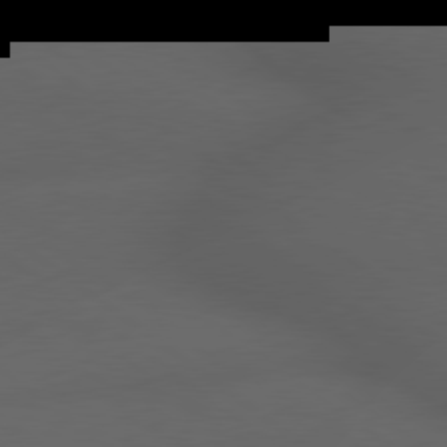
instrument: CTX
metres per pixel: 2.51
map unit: lApd
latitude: 79.2537
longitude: -162.5924
